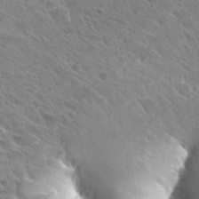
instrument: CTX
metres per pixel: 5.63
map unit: Hto
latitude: 28.0255
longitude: -39.3482
